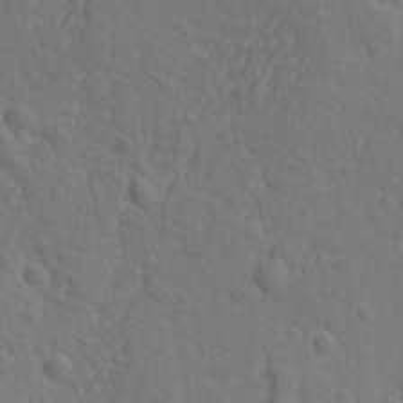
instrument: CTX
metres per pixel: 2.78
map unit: Ave
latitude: -10.2173
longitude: -120.7813
